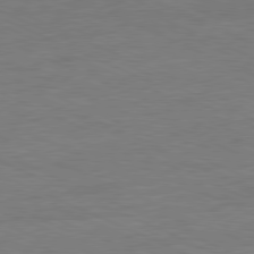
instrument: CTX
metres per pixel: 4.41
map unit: Ap
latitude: -81.4455
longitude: -84.6113
